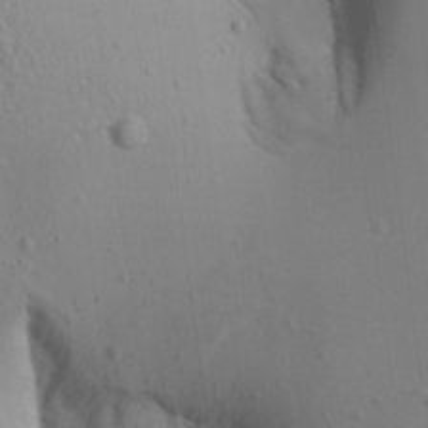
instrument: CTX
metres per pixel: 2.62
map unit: Aa
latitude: 12.8758
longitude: -143.1214
